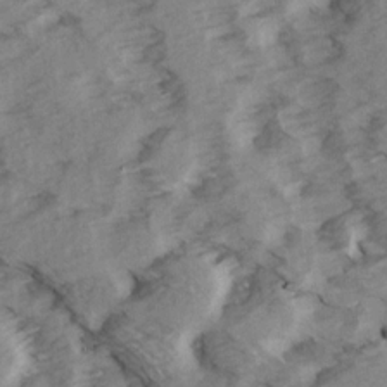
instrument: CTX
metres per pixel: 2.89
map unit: Ave
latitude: 15.4238
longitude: -103.3859
